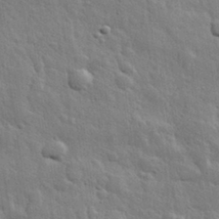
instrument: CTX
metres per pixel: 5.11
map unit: eHh
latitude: 31.2915
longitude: -79.0459
